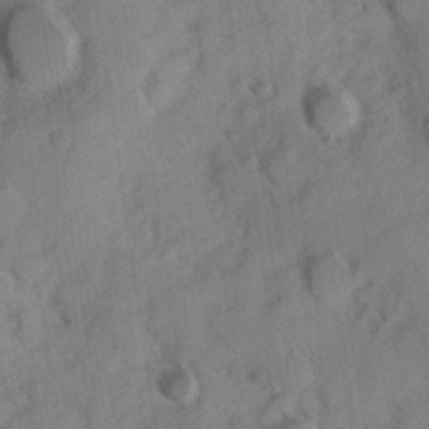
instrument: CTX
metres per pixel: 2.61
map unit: Hve
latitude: 23.9528
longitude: 147.4076
